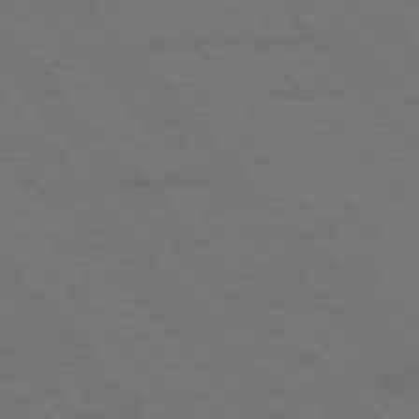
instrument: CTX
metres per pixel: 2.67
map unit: Hpe
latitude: 77.1214
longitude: -153.8206
